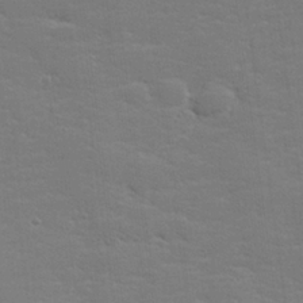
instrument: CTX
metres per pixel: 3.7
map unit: lHvf
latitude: 25.4804
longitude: 142.1605
